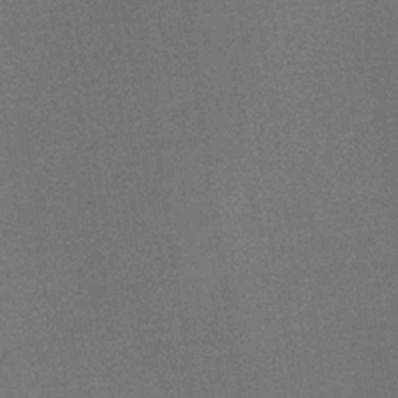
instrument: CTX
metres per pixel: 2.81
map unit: lHb
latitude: -36.4818
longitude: 68.3495
